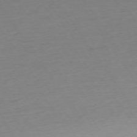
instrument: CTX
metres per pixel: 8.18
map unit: Ap
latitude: -74.3685
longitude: -85.7639
